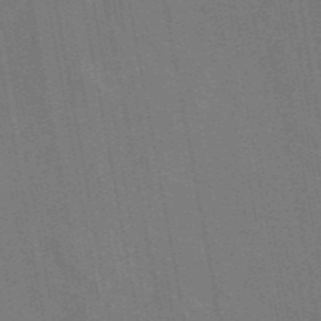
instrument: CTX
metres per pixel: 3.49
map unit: eAb
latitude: 46.4034
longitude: 122.1606
